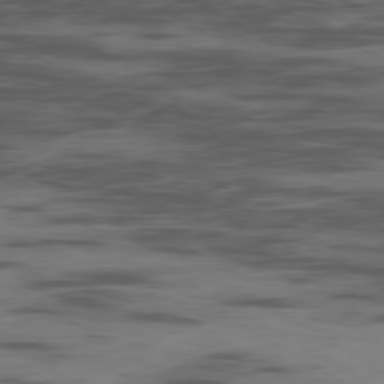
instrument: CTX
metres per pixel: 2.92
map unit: Ap
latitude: -80.0850
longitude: -102.0255
